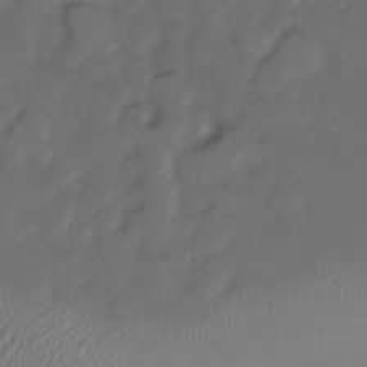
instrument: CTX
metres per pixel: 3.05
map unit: Nve
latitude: -20.9730
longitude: 105.4265
